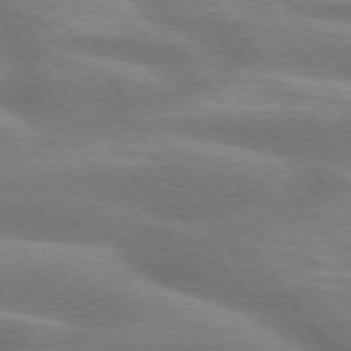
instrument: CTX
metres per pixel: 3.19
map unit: lApd
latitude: 74.7624
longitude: -58.7435
